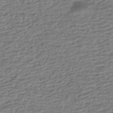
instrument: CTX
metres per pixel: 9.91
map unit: HNhu
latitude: -43.0297
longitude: 101.2375
